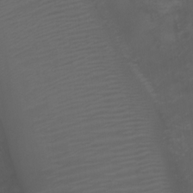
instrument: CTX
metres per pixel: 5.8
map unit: Ht
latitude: 2.2522
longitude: -22.6868
